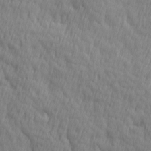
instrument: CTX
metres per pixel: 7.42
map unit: Ave
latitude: 12.7435
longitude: -106.1767
